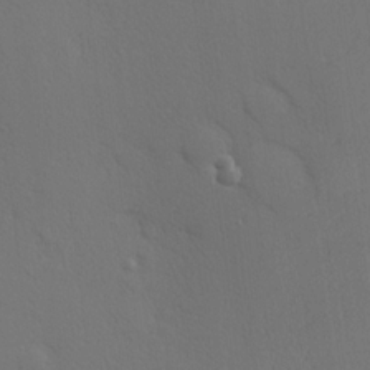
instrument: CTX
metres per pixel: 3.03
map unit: Hve
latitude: 19.4993
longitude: 150.1228
